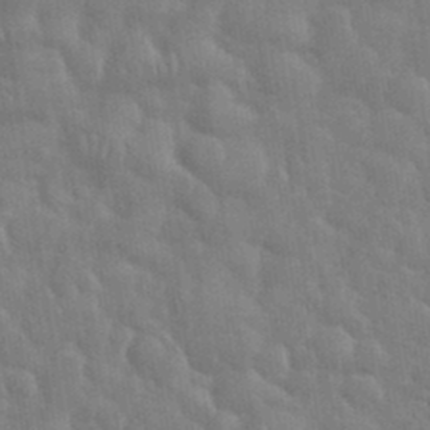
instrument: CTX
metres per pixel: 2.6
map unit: eHh
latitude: 35.4993
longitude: -61.4615
